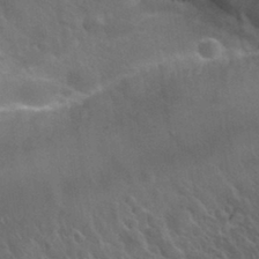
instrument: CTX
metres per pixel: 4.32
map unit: Hto
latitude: 33.5560
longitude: -50.2900
